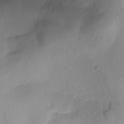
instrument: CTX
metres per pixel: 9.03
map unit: Ht
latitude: -16.0283
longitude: -41.9150
